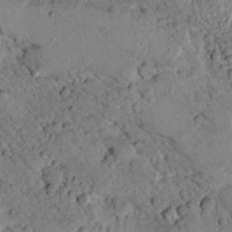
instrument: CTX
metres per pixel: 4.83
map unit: lHvf
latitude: 14.2901
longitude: 178.8975
